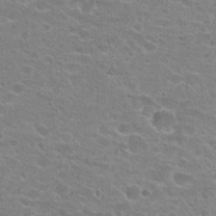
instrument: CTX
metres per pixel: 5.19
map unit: Hto
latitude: 23.0458
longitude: -43.7261
